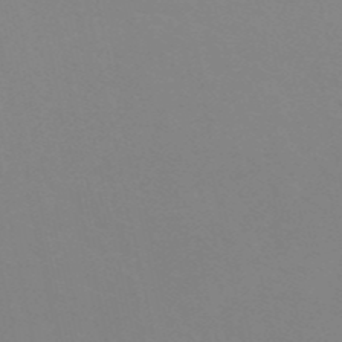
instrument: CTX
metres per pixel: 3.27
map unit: eHh
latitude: -53.4643
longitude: -25.3481
